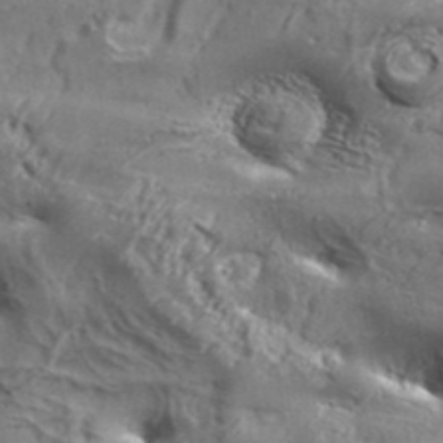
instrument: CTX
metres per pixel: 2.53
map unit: Aa
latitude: 34.4034
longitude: -135.3859
